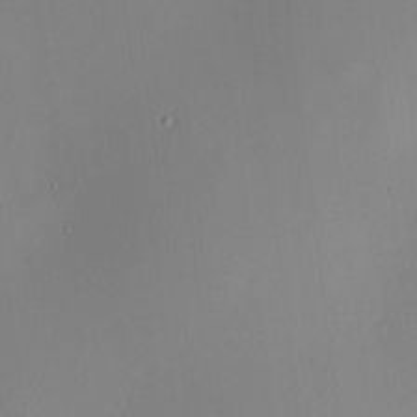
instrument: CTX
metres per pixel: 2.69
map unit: HNhu
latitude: 8.6869
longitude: 12.9920
